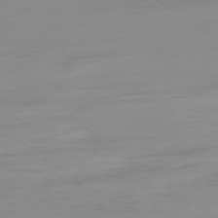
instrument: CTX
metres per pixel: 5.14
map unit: Ap
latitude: -78.1039
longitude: -67.2914
